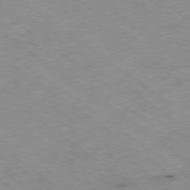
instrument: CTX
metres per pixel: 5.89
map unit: Hpe
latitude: -78.1605
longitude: -21.5938
